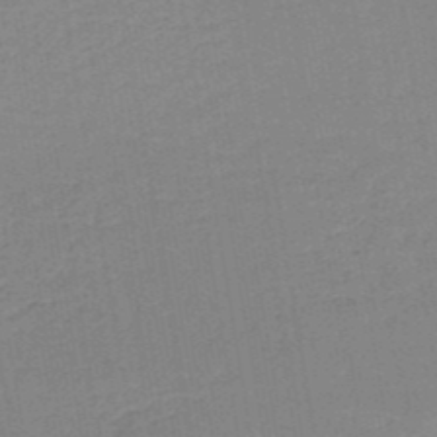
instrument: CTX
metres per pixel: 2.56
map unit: HNb
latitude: -50.0283
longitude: -48.5924
